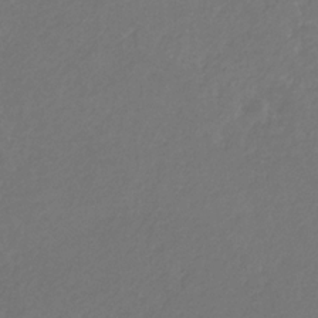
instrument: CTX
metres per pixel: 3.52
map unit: eHb
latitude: -30.9730
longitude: 67.7478
